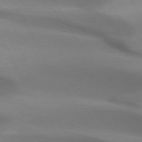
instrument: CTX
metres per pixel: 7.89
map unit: lApd
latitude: 73.1970
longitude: -52.7058
